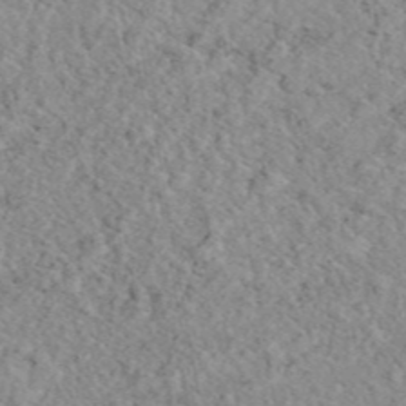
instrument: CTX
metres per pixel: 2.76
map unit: eAb
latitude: 45.0836
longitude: 112.7085
